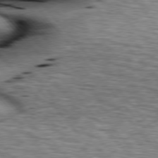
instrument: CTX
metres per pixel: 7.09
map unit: lApd
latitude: 76.5168
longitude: -61.5749
